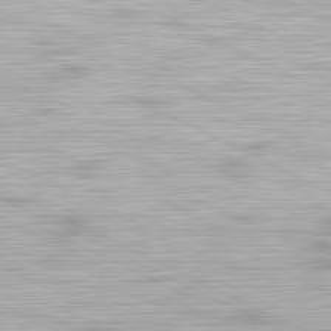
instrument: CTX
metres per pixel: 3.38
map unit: Hpe
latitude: -81.4644
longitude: 18.0283
